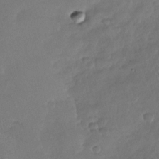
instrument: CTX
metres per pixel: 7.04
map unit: Nhu
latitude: -29.1620
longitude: -62.3090
